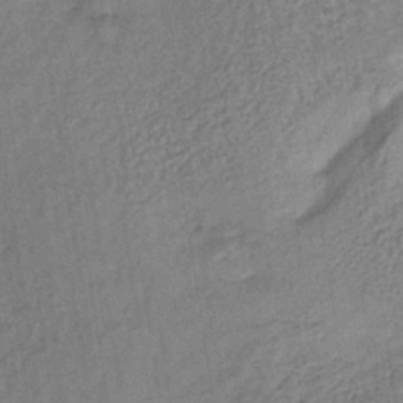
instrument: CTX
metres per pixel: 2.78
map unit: lHb
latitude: -38.1228
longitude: 62.2928
